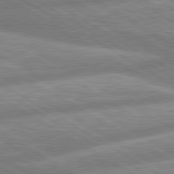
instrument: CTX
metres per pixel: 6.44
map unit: lApd
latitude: 80.2711
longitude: -165.6883
